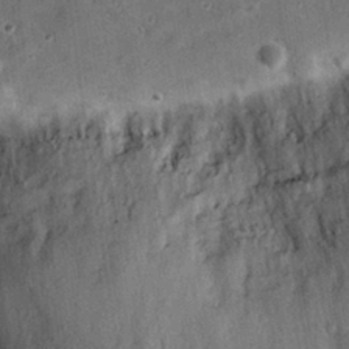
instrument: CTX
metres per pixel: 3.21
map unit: eHh
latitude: 29.8583
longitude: -71.9528
